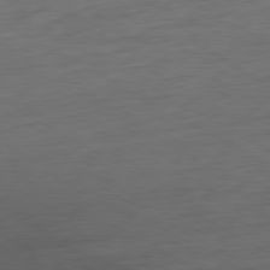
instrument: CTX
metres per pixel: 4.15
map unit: Ap
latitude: -80.2740
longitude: -102.4979
